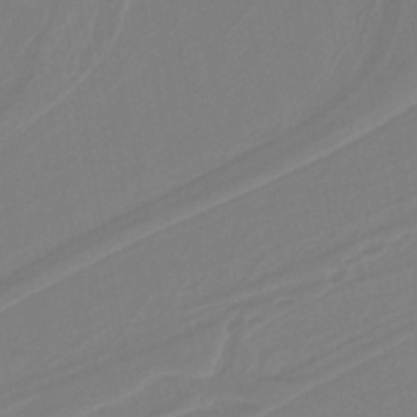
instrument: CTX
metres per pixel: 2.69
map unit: lHb
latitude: -37.7855
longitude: 56.5385
